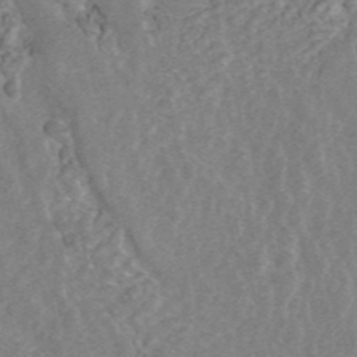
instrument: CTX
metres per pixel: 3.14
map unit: ANa
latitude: 44.9136
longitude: 25.0108
